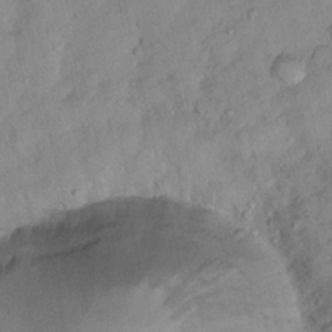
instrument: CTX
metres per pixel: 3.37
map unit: Nhu
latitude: 13.8017
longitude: -29.0647
